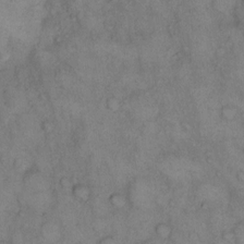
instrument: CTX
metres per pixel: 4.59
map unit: eHh
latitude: 14.1389
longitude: -63.1970
